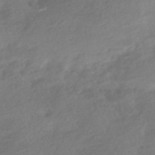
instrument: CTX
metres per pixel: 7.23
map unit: HNhu
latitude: -41.3132
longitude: 92.8786
